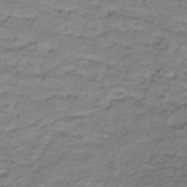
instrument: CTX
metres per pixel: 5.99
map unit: lHb
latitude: -32.7086
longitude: 65.7289
